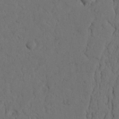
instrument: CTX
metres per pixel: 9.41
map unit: Nhu
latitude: 21.4427
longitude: -75.1592
